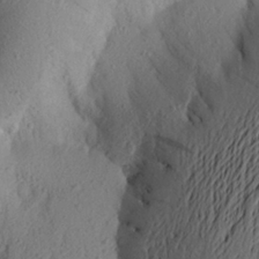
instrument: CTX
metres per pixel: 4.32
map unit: Aa
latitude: 23.8394
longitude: -149.3482
